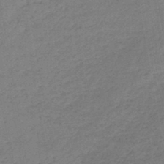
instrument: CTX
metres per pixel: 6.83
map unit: HNb
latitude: -44.6707
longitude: -41.8394
